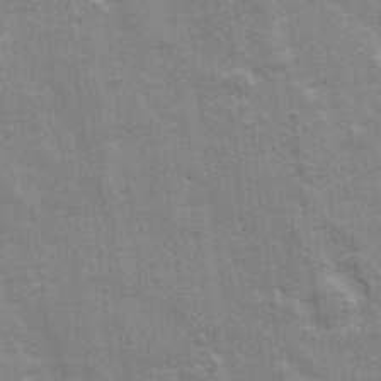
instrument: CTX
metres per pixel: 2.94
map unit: Ave
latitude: 22.1767
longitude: -133.4615
